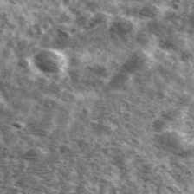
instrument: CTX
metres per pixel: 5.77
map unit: Ave
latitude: 41.4615
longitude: -106.0822
